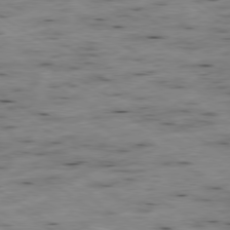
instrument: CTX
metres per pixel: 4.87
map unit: Hpe
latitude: -79.1620
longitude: -21.0837
